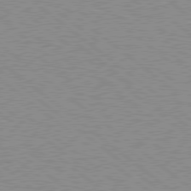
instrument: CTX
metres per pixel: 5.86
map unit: Hpe
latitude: 78.5735
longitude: -144.3845
